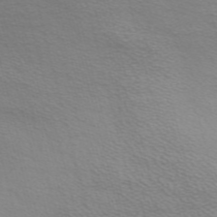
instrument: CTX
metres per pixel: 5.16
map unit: Nve
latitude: -57.1620
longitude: 63.5777
